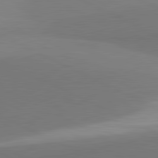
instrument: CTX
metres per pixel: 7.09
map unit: lApd
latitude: 81.6694
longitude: 151.1809
